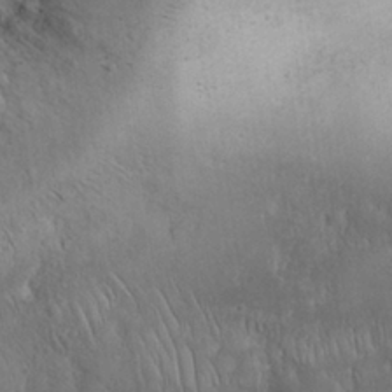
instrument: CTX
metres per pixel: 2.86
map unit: Nhu
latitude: 28.6301
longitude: -67.3859
